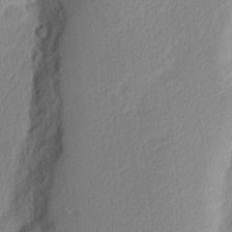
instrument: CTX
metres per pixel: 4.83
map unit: Nhu
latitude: 2.6301
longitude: -76.6490
